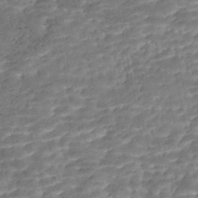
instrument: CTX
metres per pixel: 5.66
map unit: Nhe
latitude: -47.6910
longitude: -173.1025
